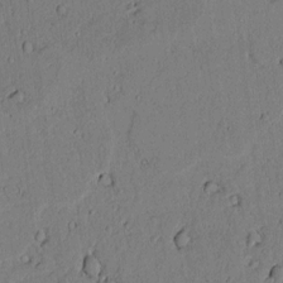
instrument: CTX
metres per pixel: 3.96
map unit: lAvf
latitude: 5.2726
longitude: 169.9556
